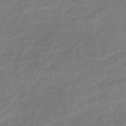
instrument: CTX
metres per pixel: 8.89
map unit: lHb
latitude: -37.3509
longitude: 71.7856
